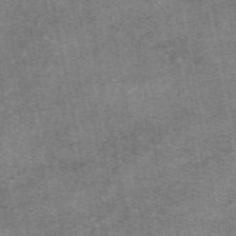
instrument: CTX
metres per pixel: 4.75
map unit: eAb
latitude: 47.7072
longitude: 103.8422
